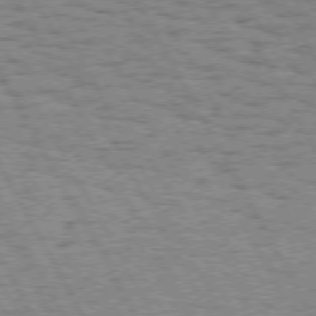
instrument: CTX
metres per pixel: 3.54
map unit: Hpe
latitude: 73.8584
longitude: -134.9891
